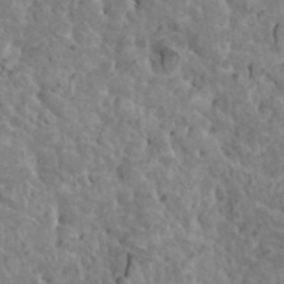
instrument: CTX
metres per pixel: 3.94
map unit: HNhu
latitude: 5.8394
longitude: -0.8569
